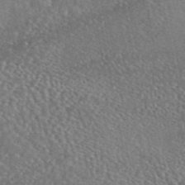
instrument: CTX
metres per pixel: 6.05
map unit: eAb
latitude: 45.5182
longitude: 113.1809
